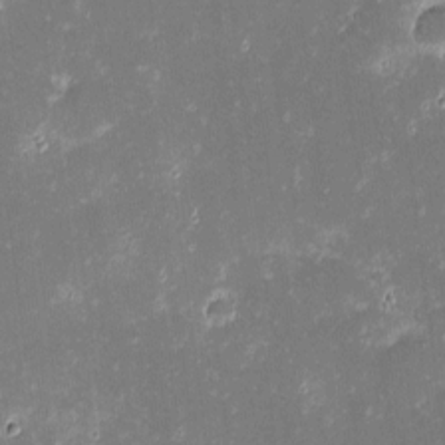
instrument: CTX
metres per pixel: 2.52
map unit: eHh
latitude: -2.1983
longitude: -86.4034
